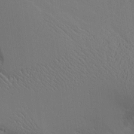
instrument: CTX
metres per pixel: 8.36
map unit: lAvf
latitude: 16.1389
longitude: -126.3467
